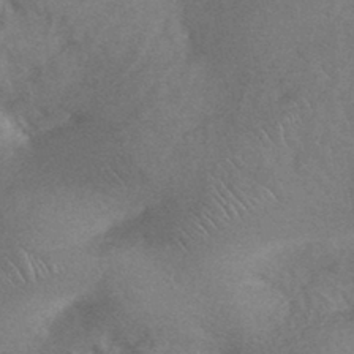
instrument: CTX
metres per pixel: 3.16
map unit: HNhu
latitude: -43.9367
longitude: 92.8975
